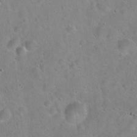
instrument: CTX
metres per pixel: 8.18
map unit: Hto
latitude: 21.8206
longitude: -53.5938
